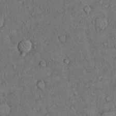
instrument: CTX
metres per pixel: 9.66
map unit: Hto
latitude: 10.5924
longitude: -59.6505
